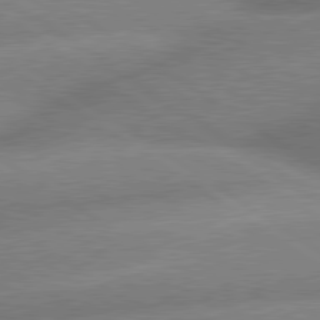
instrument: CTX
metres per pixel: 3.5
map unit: lApd
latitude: 80.0444
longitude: -161.4237
